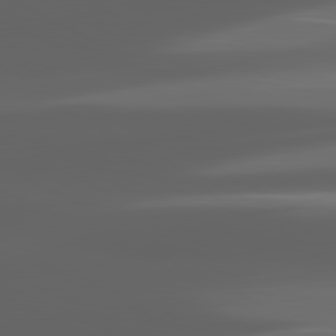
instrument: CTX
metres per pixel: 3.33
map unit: lApd
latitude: 80.8002
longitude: -140.6301
